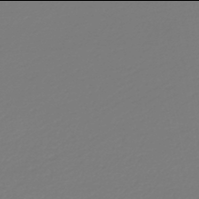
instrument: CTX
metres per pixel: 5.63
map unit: lHb
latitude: -46.0094
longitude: 59.6910
